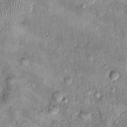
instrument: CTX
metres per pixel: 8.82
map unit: Nhu
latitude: 0.1955
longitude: -15.5560
